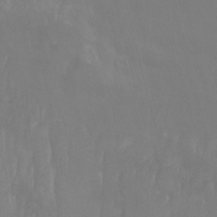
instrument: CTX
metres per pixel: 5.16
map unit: Nhu
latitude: -14.3496
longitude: -54.5923
